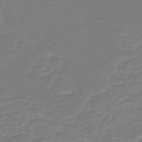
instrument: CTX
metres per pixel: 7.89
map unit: HNb
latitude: -47.1242
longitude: 52.1983
